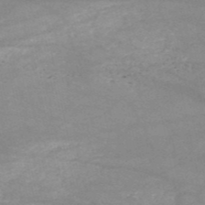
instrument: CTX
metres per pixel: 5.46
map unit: HNb
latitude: -52.2550
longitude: -41.8583
